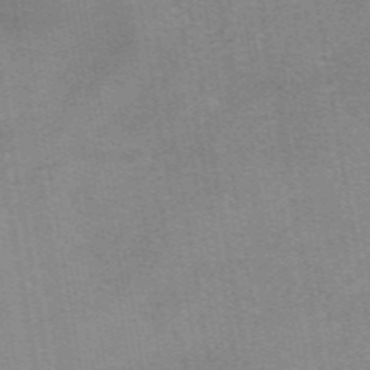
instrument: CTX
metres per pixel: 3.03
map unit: eAb
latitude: 48.9892
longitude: 105.8044
